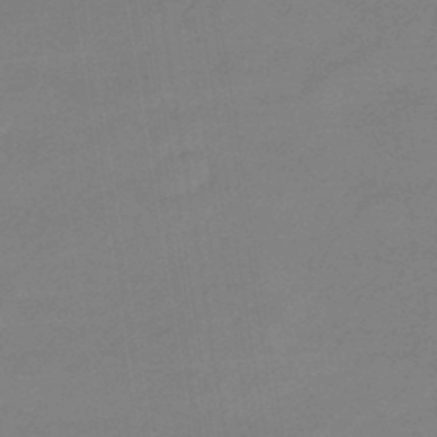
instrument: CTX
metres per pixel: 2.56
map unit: eHb
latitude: -45.4643
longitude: 86.5952
